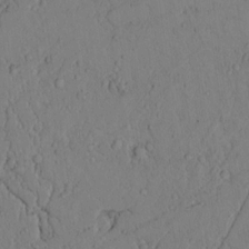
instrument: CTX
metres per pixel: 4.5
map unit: lAvf
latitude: 5.0269
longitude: 159.6532
